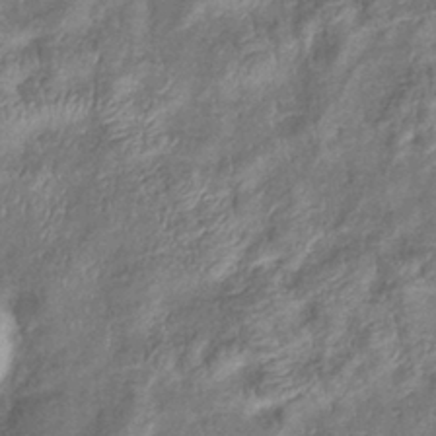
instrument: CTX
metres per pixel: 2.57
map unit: eHb
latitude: -38.3684
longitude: 76.0661
